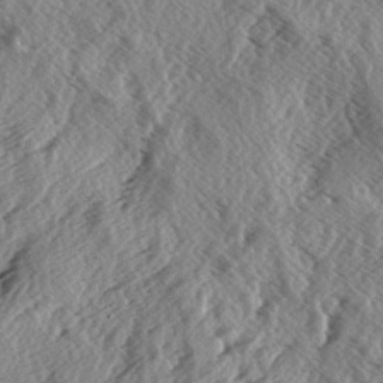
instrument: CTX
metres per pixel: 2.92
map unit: lAa
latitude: -5.6155
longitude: -124.4979
